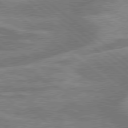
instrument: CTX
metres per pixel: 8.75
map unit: lApd
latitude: 79.4238
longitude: -152.8569
